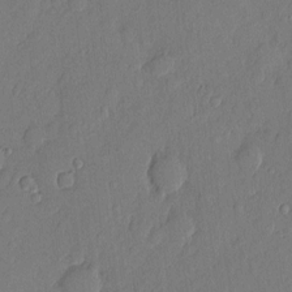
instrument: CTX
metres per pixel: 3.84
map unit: eHh
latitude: 5.8016
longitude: -74.7813
